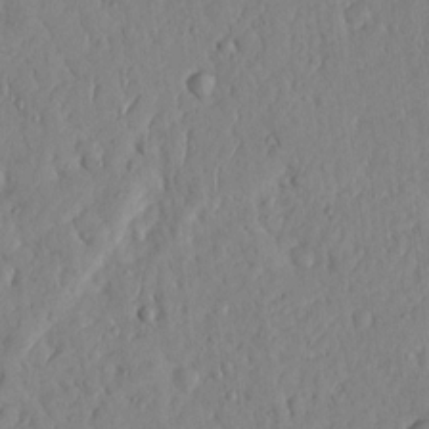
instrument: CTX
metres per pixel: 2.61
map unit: Htu
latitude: 3.4048
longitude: 153.3698
